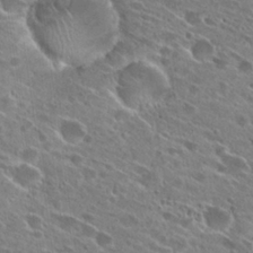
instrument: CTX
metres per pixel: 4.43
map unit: Hto
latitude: 27.3671
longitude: -44.9513
